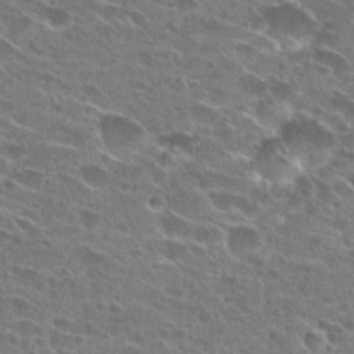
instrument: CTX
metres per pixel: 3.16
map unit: Hto
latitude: 24.9891
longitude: -43.2726
